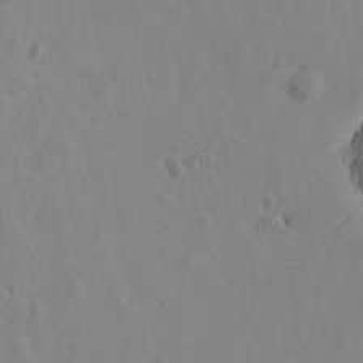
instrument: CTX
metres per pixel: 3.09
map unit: Htu
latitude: -1.5966
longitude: -177.1025
